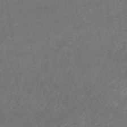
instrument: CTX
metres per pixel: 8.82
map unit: HNhu
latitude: -48.5385
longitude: 97.5966
